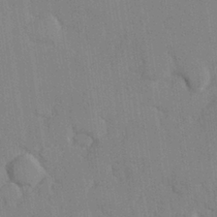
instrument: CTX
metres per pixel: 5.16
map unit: Hve
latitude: 26.4034
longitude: 150.9542
